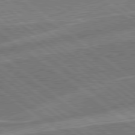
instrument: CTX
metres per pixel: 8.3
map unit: Hpe
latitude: 78.9136
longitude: -170.9514
